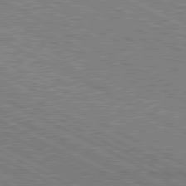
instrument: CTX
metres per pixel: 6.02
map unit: lApd
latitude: 80.4979
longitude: -88.1578
